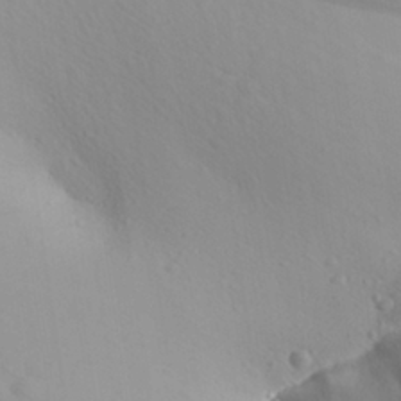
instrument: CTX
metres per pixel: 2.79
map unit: Aa
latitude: 27.6694
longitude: -144.8380
